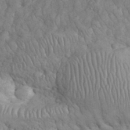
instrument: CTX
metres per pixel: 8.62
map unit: eHh
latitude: 32.5546
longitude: -66.5356
